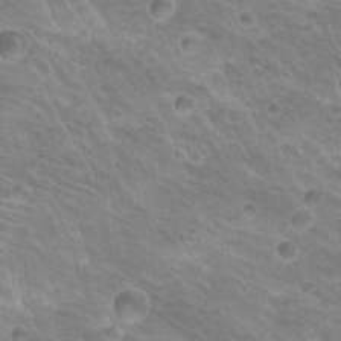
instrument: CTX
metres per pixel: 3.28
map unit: Hto
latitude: 20.2712
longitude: -32.6302
